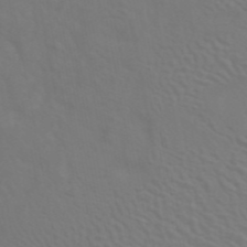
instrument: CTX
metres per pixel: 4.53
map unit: ANa
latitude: 43.1025
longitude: 23.0487
